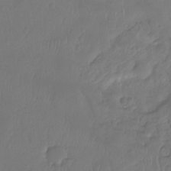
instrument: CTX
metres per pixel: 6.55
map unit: Hto
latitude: -8.1417
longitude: -47.0837
